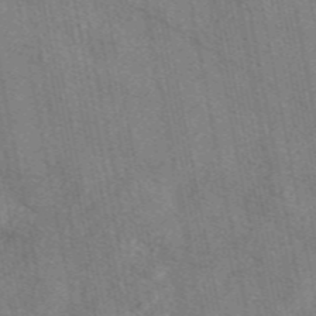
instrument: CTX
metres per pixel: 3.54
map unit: eAb
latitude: 48.0822
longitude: 121.8422
